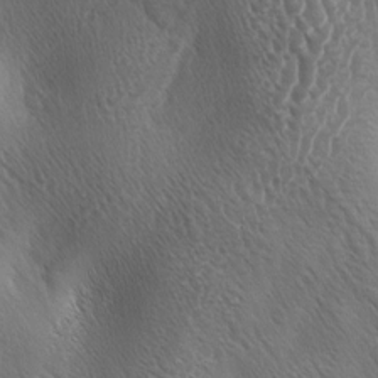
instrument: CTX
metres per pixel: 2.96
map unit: lAa
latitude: -5.0108
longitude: -128.7624
